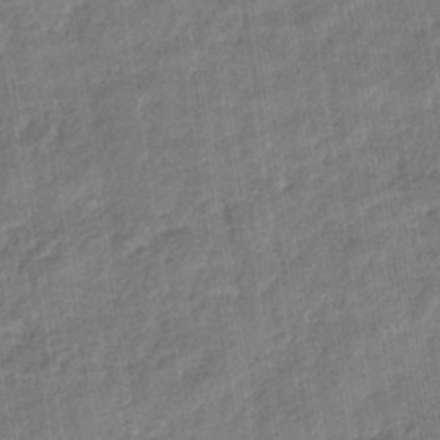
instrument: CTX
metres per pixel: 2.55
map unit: eHb
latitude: -37.8611
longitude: 79.8989
